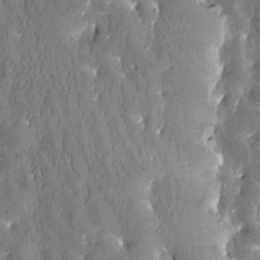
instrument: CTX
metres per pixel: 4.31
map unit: Htu
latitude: -3.2564
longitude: 174.9730
